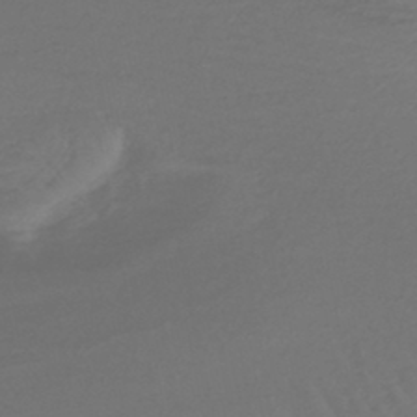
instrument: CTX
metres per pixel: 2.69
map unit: lHb
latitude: -43.8044
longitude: 78.2361
